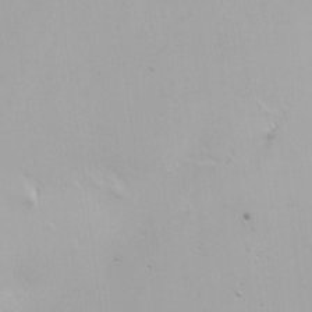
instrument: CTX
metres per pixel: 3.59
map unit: Htu
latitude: -4.1039
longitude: -88.2901
